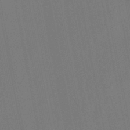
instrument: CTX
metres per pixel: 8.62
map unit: lHb
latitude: -47.9745
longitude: 71.9178
